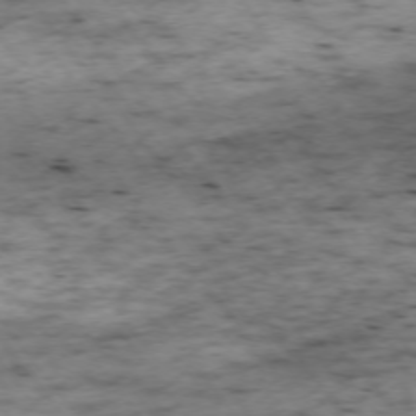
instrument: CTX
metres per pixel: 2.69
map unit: Ap
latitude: -74.1228
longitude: -72.9703
